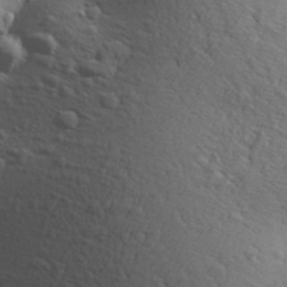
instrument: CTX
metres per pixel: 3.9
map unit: Aa
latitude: 27.2348
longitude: -144.1767
